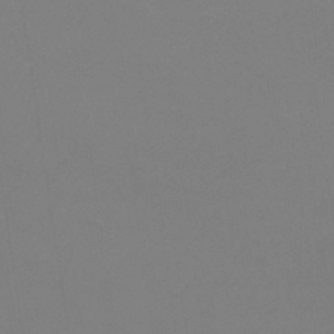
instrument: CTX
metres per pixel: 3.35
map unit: eHb
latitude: -38.2929
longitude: 75.3132
